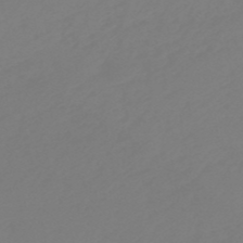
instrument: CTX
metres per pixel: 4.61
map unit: eHb
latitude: -49.4644
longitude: 84.5384
